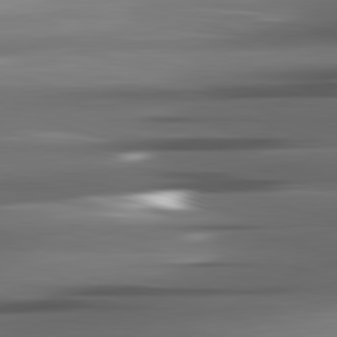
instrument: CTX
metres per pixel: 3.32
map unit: lApd
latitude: 82.1199
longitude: -141.2159
